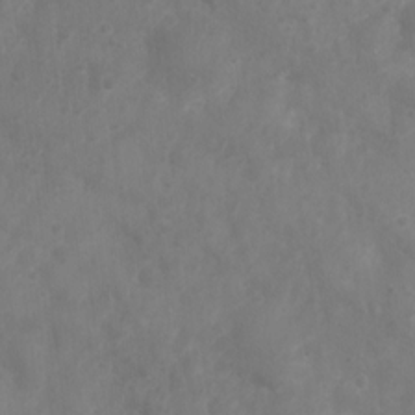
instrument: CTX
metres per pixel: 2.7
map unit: Nhu
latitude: 6.0444
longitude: -19.3859
